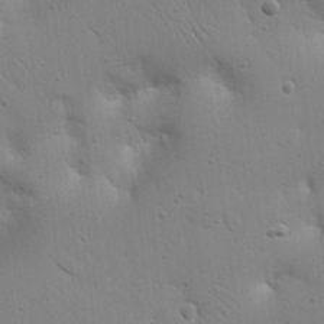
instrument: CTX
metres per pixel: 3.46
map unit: Nhu
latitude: 18.3089
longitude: -78.6491
